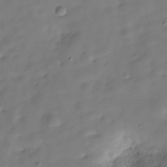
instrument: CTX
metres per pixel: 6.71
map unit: Hve
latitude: -29.9556
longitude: 92.4062
